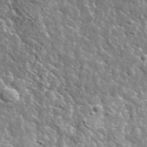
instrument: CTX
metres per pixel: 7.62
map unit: lHvf
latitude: 36.8191
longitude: -88.4979
